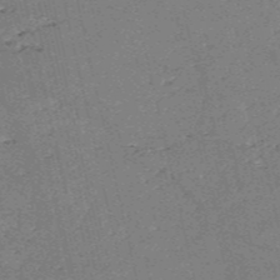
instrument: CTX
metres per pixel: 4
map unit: HNb
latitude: -54.4062
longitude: -40.1010
